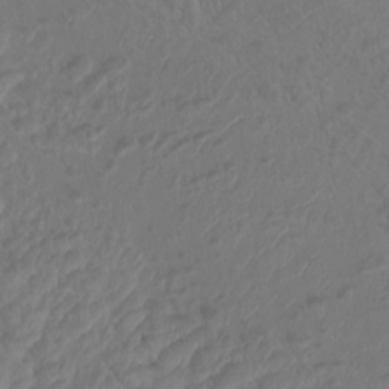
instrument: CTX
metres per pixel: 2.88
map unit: Htu
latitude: -11.0109
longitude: -72.7435
